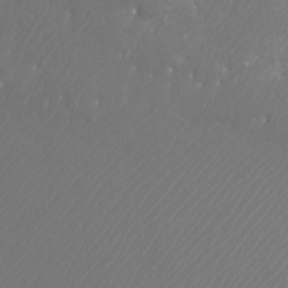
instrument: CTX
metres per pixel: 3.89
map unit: Htu
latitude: -11.5966
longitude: -71.0647
